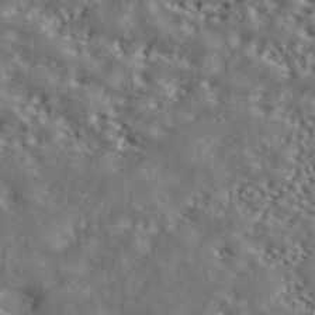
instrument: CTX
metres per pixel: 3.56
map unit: ANa
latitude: 43.1970
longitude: 48.7275
